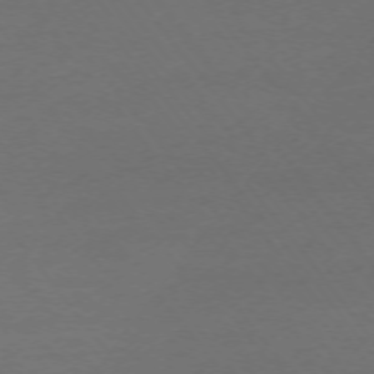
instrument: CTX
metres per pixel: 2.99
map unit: Ap
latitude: -74.1984
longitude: -72.2523
